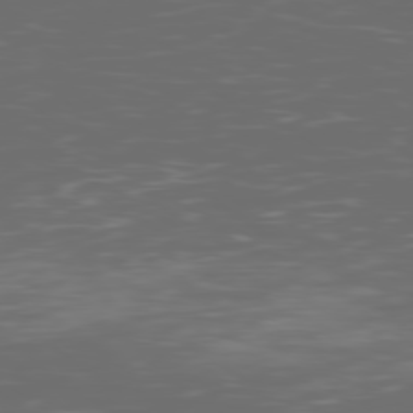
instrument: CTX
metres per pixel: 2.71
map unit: Ap
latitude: -79.3131
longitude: -59.1781
